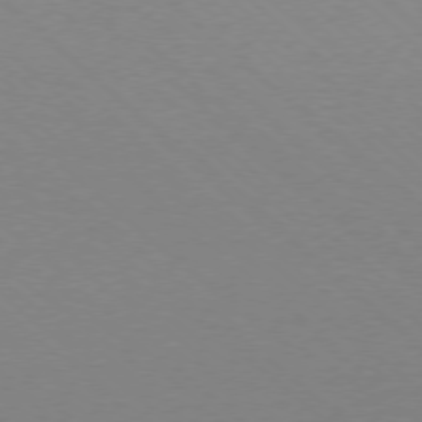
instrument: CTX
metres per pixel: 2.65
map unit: Ap
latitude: -78.0850
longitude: -90.7057
